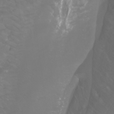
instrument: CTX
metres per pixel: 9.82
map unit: Nhu
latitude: -10.4062
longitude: -68.7435
